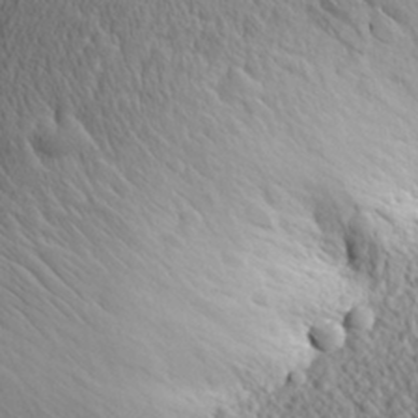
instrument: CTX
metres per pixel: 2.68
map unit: Aa
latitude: 27.9339
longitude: -142.4790
